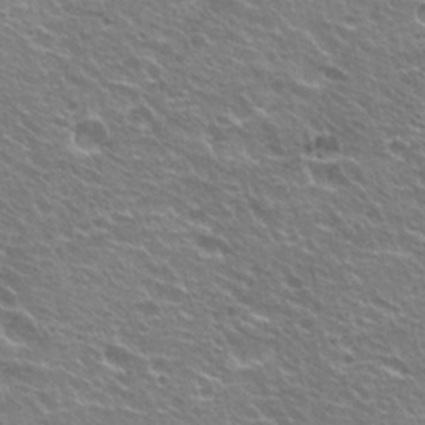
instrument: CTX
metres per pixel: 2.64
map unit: Hto
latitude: 24.5545
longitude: -30.8380
